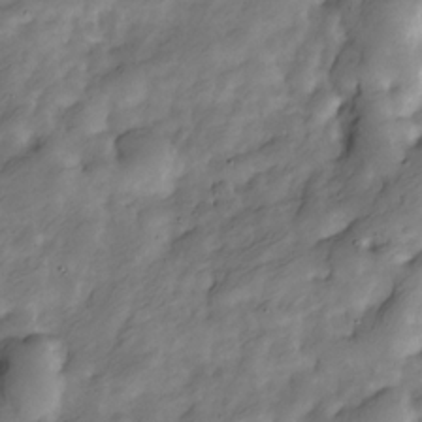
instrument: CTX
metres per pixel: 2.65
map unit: Nve
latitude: -24.9542
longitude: 106.9164
